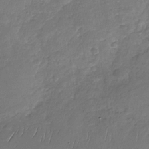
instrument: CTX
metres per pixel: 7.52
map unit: Nhu
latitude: -29.3699
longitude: -61.9717
